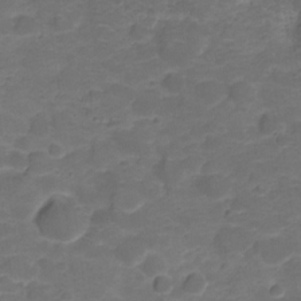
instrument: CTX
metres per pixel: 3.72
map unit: HNhu
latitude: -21.0864
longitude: 85.1431
